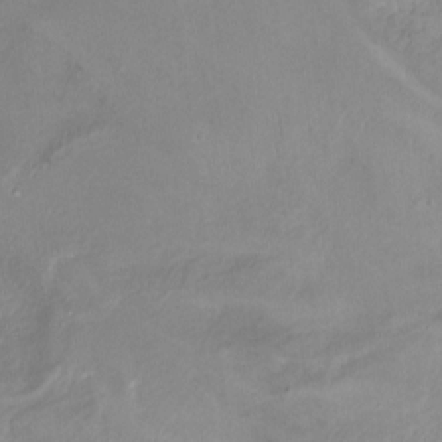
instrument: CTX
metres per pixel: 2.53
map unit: Ht
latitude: -0.4818
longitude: -45.0458
